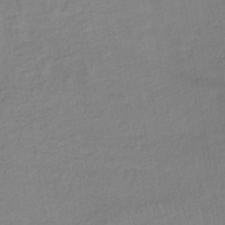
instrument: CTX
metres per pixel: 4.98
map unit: lHb
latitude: -40.7652
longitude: 72.8786
